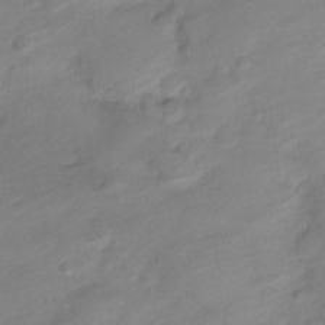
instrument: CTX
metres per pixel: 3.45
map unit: Nve
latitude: -18.4251
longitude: 107.8234
